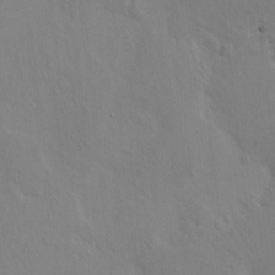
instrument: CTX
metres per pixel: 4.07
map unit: HNhu
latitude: 5.3293
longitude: 4.2172
